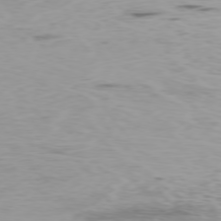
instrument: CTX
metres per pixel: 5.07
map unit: Ap
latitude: -77.0864
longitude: -68.8191
